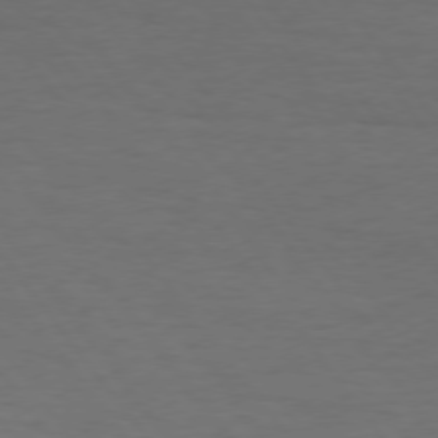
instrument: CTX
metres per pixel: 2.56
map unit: Hpe
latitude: 74.5924
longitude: -131.2915
